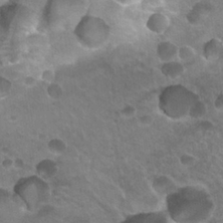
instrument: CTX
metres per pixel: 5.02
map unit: Hto
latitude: 24.1199
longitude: -31.3860
